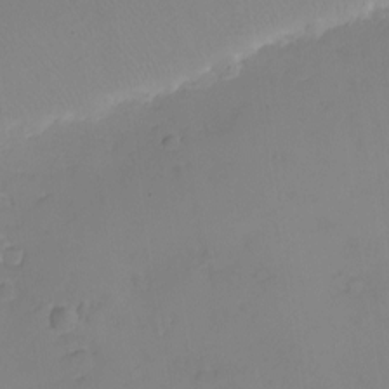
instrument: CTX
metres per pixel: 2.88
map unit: eHh
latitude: -9.1053
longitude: -67.2537
